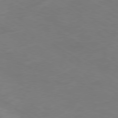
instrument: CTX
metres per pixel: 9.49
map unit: Ap
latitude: -79.8800
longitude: -65.3671
